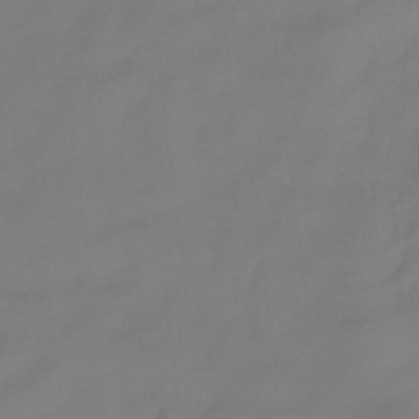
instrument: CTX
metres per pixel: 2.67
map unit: eHb
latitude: -31.8422
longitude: 74.8030
